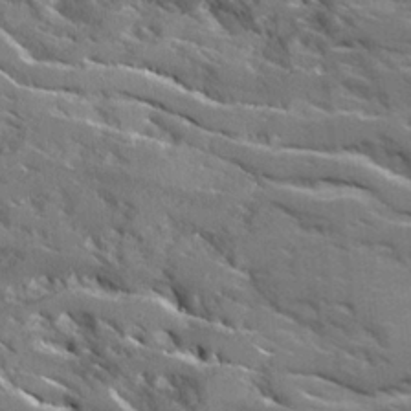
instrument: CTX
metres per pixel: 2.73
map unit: Ave
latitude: 18.1955
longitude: -130.0444
